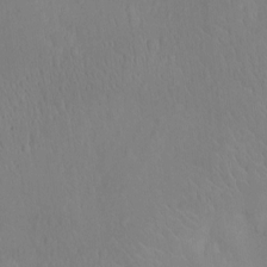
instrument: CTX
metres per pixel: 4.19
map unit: Ht
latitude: -12.8408
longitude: -24.8380
